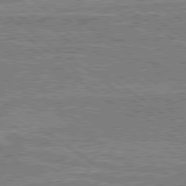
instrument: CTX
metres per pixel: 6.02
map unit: lApd
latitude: 79.3482
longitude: 175.5966
